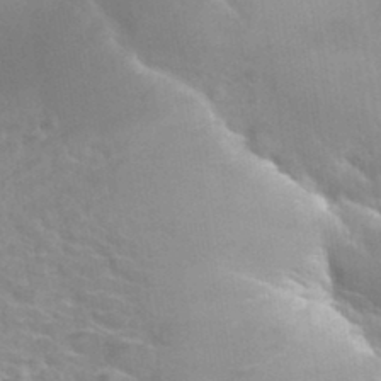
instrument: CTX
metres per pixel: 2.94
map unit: Hto
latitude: 34.4034
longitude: -39.7638
